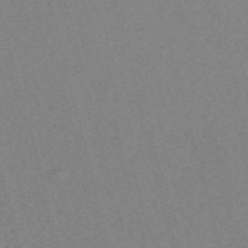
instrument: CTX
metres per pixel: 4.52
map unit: eHh
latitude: -55.0487
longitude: -89.0270
